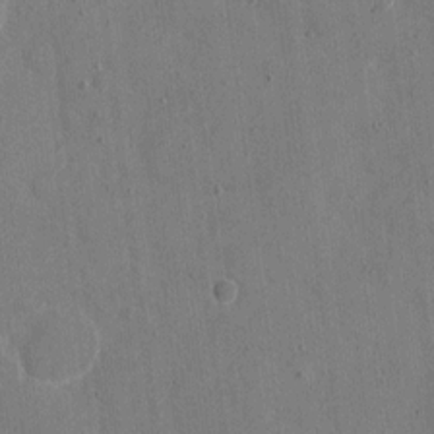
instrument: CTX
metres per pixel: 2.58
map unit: eHh
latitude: 8.9703
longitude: -68.1389
